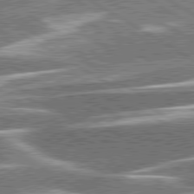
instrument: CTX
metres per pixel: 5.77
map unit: lApd
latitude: 79.9717
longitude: -96.1389
